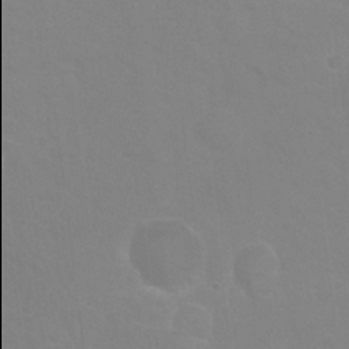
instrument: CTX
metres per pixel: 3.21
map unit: Nhu
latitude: 24.6301
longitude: -53.9906
